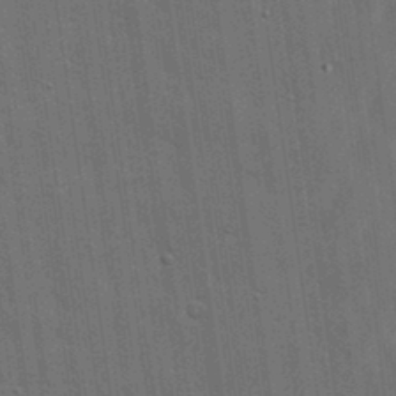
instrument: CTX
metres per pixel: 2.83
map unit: lHvf
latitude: 19.2537
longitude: -113.4615
